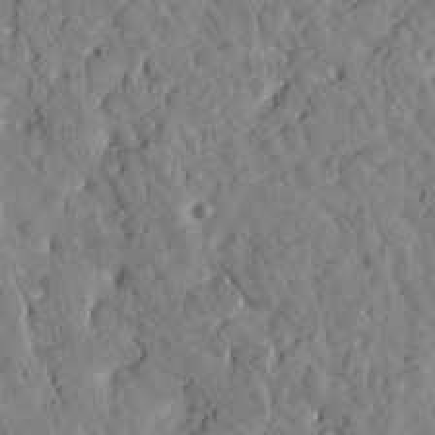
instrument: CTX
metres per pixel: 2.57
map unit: Htu
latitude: 1.6505
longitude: 179.3320
